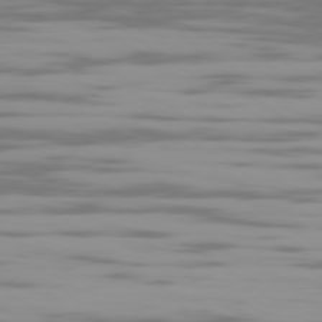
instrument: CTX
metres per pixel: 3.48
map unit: Ap
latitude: -79.4643
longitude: -102.8947
